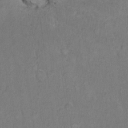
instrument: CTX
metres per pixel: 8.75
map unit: Hto
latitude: 10.9892
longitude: -60.4223
